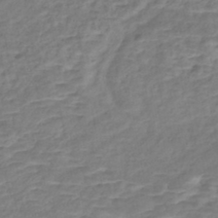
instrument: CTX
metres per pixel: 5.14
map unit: Nhe
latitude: -46.5762
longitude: 152.4818
